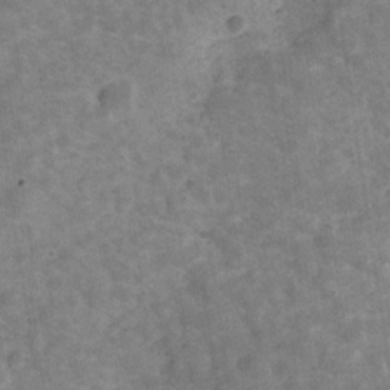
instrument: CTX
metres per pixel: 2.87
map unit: Hve
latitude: -30.1039
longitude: 93.8044
